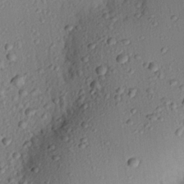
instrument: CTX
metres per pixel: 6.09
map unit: eHh
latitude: 25.2537
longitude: -77.9339
